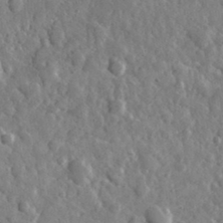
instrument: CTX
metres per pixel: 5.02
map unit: lHvf
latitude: 34.8947
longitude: -87.4993
